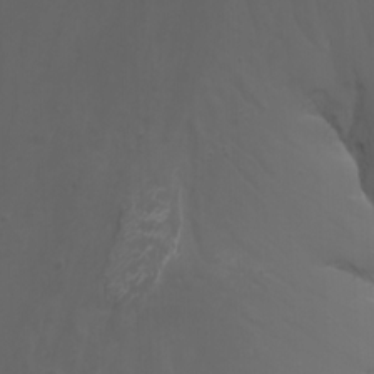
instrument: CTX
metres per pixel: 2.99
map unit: Nhu
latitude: -7.9745
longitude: -80.4034
